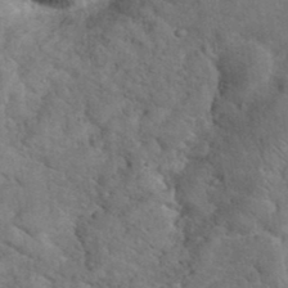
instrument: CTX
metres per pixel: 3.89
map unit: eHh
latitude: 36.7624
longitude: -65.3860
